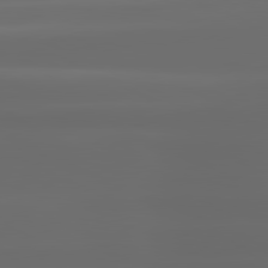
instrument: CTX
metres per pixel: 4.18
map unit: lApd
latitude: 80.8758
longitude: -137.4238
